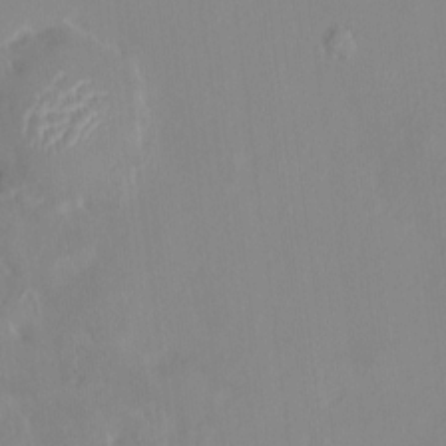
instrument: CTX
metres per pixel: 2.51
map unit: HNhu
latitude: 7.0647
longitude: 2.3495
